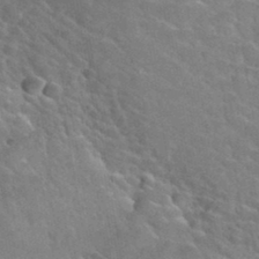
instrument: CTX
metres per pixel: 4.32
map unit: Hto
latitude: 35.4993
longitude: -45.9528
